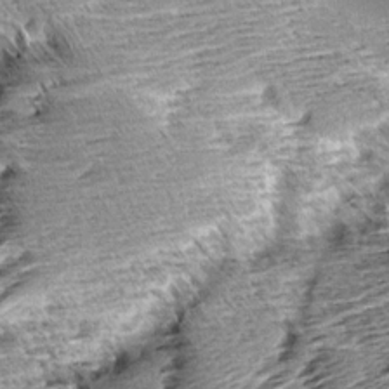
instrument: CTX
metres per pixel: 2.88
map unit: Aa
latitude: 8.6491
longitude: -138.2900
